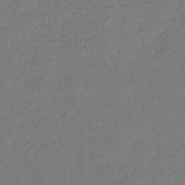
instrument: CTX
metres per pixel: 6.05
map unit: eHb
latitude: -34.9164
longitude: 77.1431
